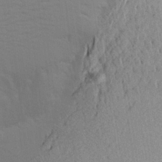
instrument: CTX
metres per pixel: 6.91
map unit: Aa
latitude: 25.5749
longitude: -145.4804
